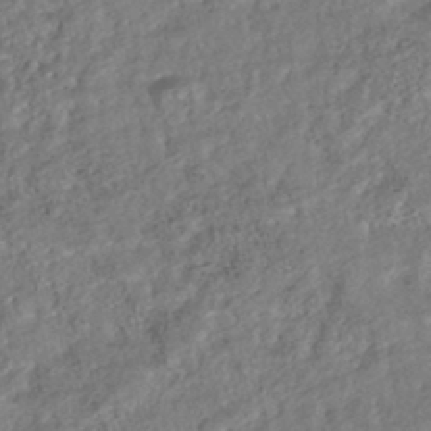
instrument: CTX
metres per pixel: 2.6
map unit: HNhu
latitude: -45.1053
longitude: 104.1039
